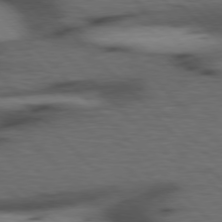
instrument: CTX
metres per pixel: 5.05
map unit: Hpe
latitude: 77.0836
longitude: -154.7057
